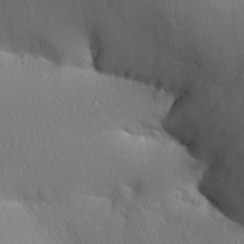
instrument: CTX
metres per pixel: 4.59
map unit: Aa
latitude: 26.6869
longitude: -137.2537
